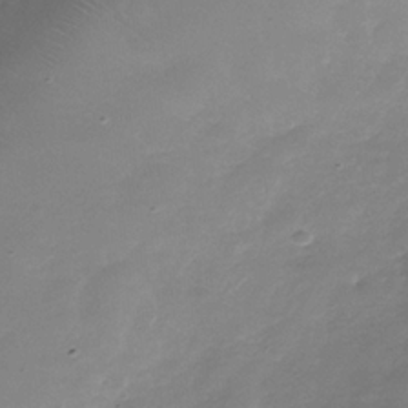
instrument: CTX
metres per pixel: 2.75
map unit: Nhe
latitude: -37.5210
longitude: -86.9891
